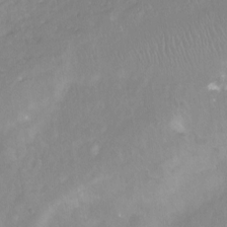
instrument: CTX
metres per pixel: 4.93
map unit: Ht
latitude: -8.0850
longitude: -39.7072
